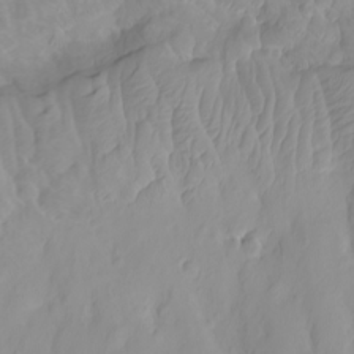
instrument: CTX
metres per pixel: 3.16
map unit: Htu
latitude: -5.1053
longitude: 137.8233
